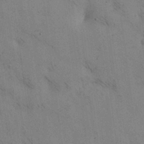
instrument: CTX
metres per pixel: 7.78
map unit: Nhu
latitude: 28.9136
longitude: -71.6127
